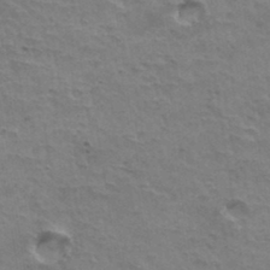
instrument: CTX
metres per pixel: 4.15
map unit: Hto
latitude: 35.7071
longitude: -43.9717
